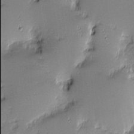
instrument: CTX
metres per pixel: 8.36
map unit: eHh
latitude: -1.6344
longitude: -85.9906
